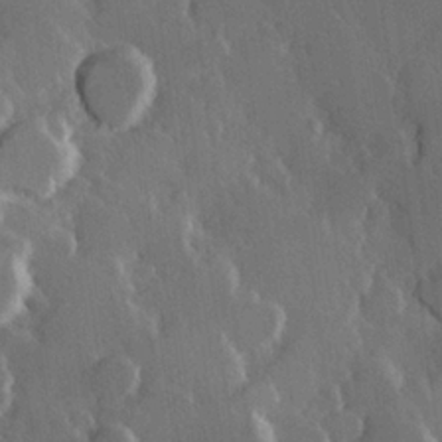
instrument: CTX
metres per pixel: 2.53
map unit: Hve
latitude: 23.0269
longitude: 147.3698
